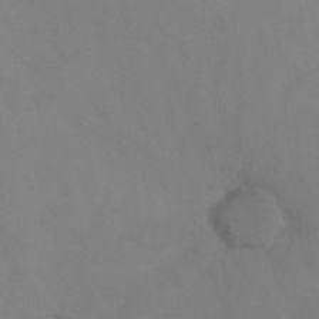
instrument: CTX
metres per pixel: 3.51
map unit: Hto
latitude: 6.9136
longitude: -34.7813
